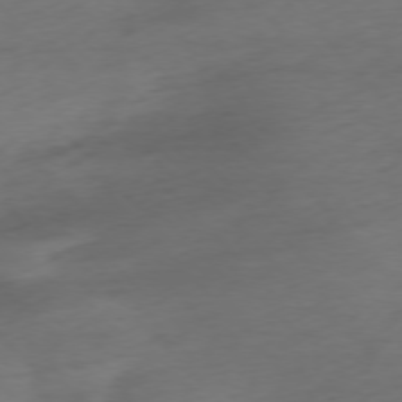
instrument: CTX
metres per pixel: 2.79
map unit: Ap
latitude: -76.8597
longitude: -71.3670
